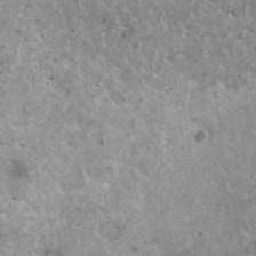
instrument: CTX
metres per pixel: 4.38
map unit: HNhu
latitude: 2.3089
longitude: 5.5399
